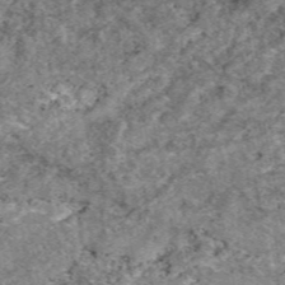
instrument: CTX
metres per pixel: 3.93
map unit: eAb
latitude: 49.0647
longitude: 109.8422
